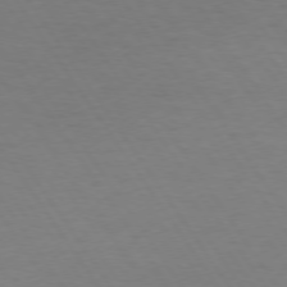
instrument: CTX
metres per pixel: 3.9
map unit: Hpe
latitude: 73.8962
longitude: -130.3090
